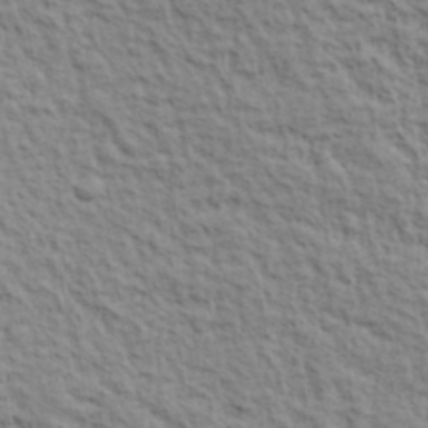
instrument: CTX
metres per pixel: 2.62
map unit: lHvf
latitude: 38.8191
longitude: -89.4238
